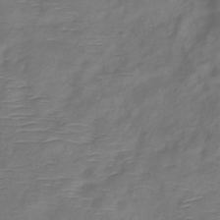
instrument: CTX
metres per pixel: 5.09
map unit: Hve
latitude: -33.5966
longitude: 88.9730
